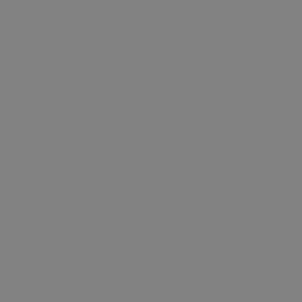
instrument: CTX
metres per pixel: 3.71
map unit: Hpe
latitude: 74.8191
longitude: -127.4993
